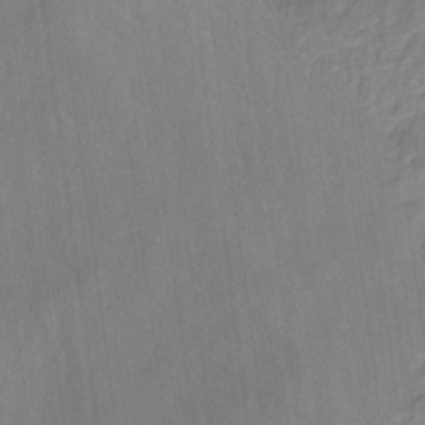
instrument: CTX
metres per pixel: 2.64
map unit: HNhu
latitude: -29.1998
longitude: 66.9353
